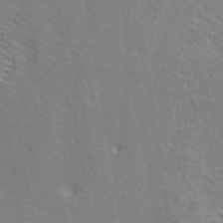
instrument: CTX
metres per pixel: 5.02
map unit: ANa
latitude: 41.3670
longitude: 29.5966
